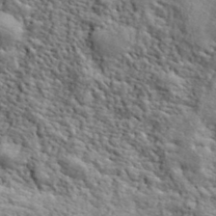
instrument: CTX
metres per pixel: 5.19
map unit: lHvf
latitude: 40.6490
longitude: -86.7813
